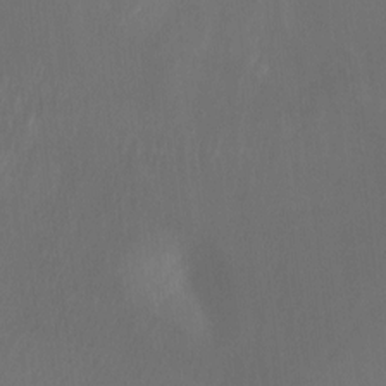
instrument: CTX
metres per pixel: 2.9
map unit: Hto
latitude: -10.3684
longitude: -40.6490
